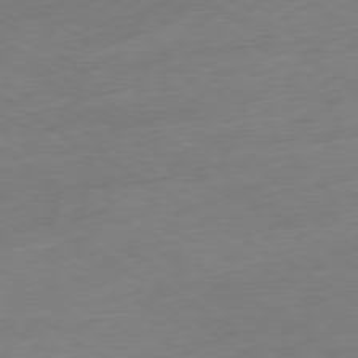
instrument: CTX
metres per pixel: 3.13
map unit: Ap
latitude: -78.8975
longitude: -57.8205
